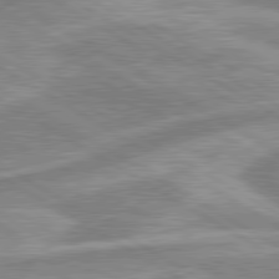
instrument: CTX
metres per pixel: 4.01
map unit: lApd
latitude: 80.0255
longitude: -178.1956
